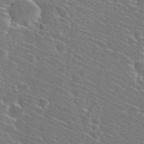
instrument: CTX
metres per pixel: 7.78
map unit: Hto
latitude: 28.2900
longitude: -48.5168
